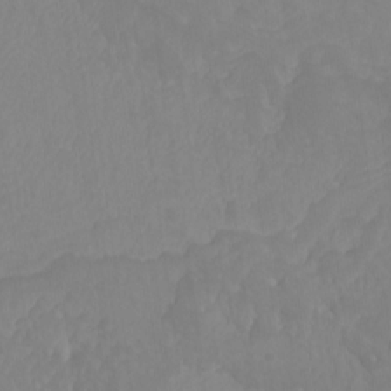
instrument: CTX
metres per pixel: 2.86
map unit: Nhu
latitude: -13.2943
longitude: -70.5546
